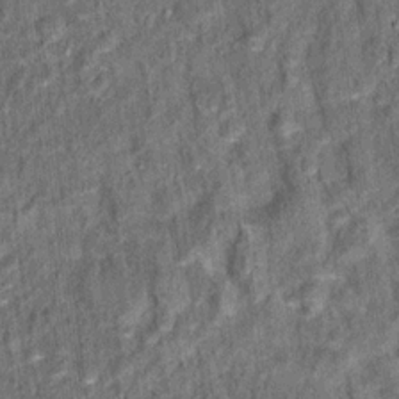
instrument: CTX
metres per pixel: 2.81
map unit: Hto
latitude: 15.5749
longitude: -34.8191
